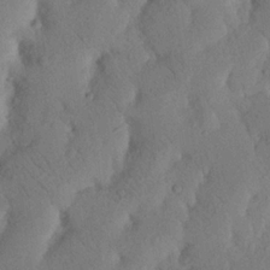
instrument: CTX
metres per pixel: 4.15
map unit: Nhu
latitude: 20.5168
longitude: -74.3845
